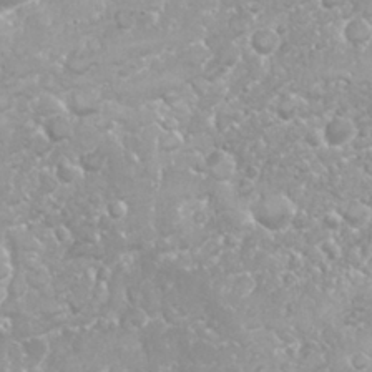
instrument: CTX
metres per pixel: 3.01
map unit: Nhu
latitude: 26.3467
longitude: -60.5168
